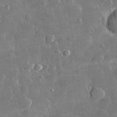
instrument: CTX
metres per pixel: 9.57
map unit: lHvf
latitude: 31.8962
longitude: -93.6694
